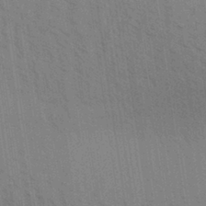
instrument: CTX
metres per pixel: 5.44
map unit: Aa
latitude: 30.7436
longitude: -139.6883
